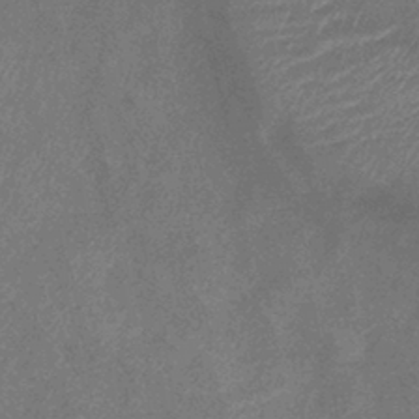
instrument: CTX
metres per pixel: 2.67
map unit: lHb
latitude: -40.6707
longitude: 77.6722
